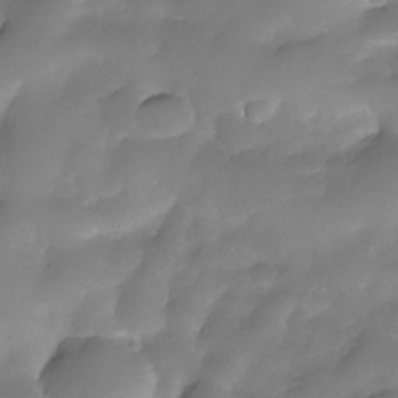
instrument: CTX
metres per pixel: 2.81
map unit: Nhe
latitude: -34.2928
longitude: -146.1200
